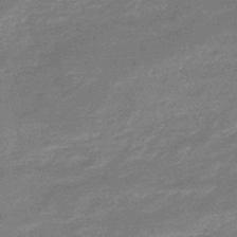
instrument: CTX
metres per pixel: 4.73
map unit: eHb
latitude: -48.0094
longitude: 86.8786
